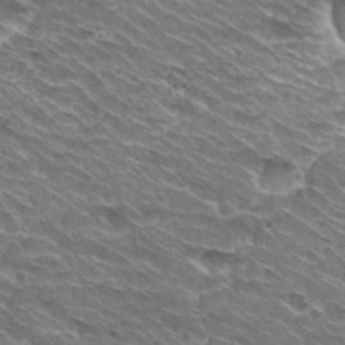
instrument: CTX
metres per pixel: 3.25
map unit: Hto
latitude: 30.3845
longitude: -42.7057
